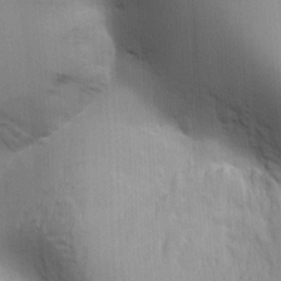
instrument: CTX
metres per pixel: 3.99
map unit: Ht
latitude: 7.4804
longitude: -76.3278
